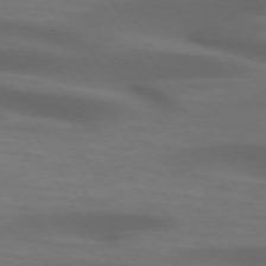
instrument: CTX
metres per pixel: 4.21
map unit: lApd
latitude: 73.9528
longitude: -52.2334
